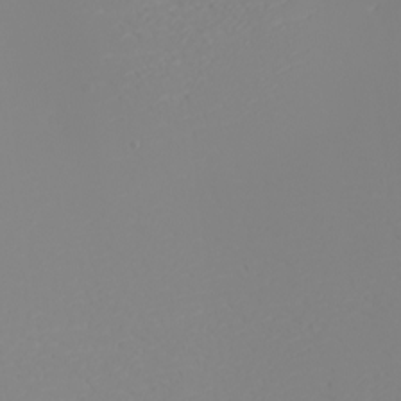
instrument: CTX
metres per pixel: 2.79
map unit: eHh
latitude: -5.6344
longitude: -85.6883
